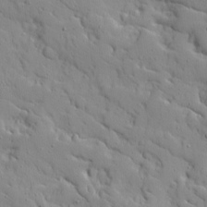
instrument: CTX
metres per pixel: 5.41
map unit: Ave
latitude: 10.3467
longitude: -101.5371
